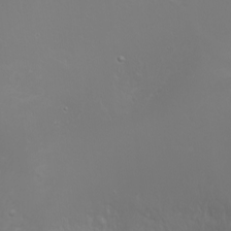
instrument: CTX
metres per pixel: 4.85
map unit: Nhu
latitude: -4.9541
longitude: -79.3482
